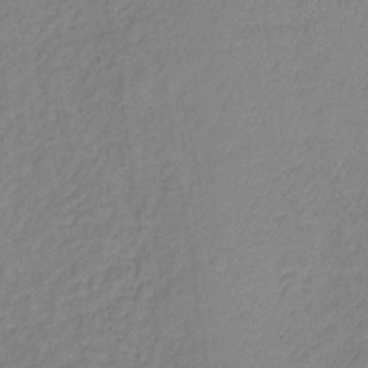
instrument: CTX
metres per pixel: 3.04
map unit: lHb
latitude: -37.0864
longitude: 69.1242
